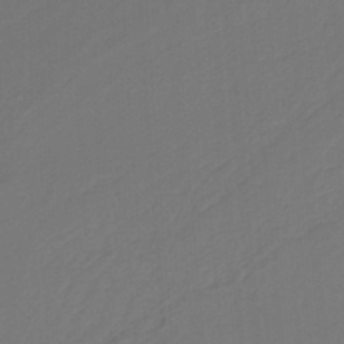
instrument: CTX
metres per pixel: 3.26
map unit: HNb
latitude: -37.6721
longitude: 56.0850
